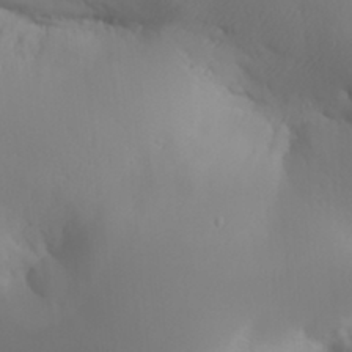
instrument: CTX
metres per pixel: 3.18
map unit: Aa
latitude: 32.7057
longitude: -141.6693
